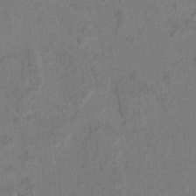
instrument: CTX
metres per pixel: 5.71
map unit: lAvf
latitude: 9.0836
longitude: 166.3495
